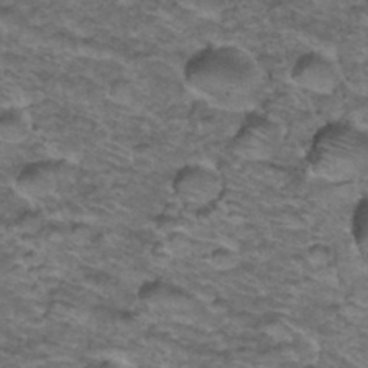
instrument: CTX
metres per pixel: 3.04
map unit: Hto
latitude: 38.1011
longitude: -43.6694
